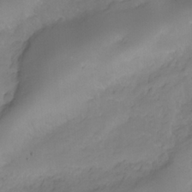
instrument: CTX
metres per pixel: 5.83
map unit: HNhu
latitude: -27.4454
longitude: 75.2943
